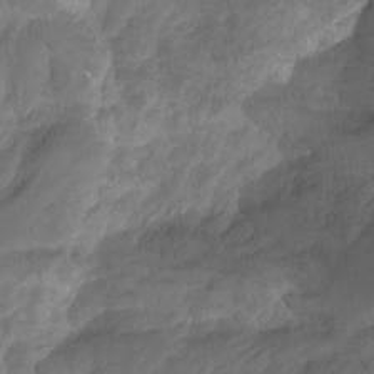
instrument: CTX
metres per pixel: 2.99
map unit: Ht
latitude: -14.3118
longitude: -57.8961
